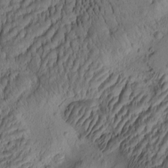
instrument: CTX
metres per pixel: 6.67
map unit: eHh
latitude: -0.9164
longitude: 15.5966
